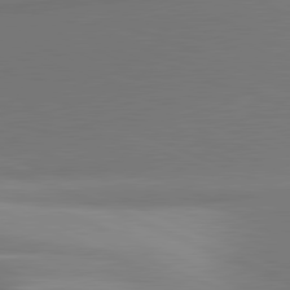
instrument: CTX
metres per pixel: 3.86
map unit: lApd
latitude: 81.4615
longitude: 141.9745
